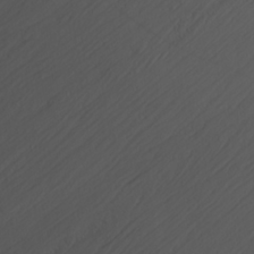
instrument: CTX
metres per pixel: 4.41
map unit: lHvf
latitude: 22.1578
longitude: 141.7477
